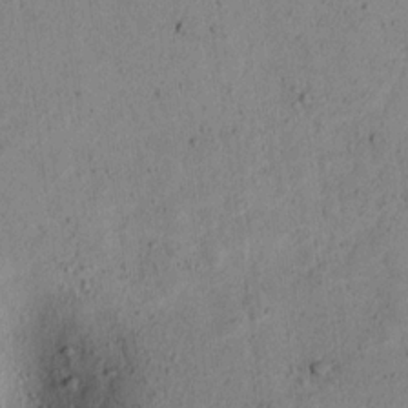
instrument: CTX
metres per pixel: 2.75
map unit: lAvf
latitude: 7.0269
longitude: 169.1998
